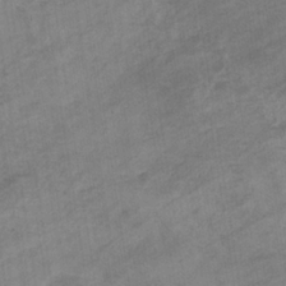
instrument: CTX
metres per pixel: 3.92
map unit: eHb
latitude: -33.3321
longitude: 71.7478
